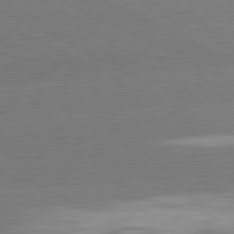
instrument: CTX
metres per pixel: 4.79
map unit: lApd
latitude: 81.4615
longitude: -153.6316
